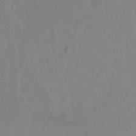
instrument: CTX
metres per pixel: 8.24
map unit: Hto
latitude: -7.5399
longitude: -38.1389
